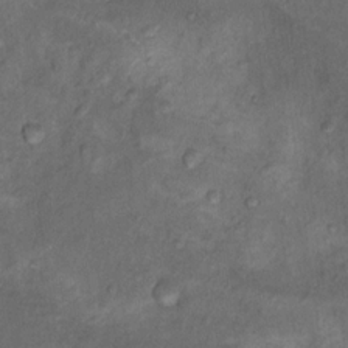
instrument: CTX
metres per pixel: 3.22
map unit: Nhu
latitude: 10.7057
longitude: -26.8947
